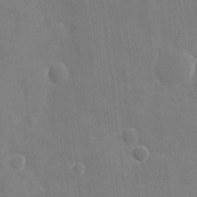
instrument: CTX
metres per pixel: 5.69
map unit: eHh
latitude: 10.3278
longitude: -70.3656
